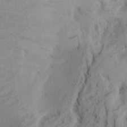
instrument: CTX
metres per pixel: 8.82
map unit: Aa
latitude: 27.9150
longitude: -131.3482
